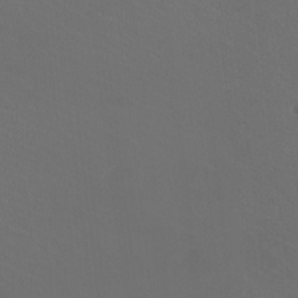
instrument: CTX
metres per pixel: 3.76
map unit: HNhu
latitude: 1.3670
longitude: -1.6505
